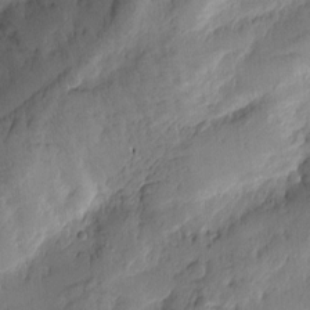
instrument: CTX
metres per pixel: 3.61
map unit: Htu
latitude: -2.1794
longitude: -176.5923
